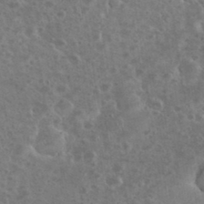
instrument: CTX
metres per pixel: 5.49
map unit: eHh
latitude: 35.3103
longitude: -60.7624
